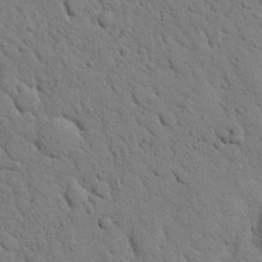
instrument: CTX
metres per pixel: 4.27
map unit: Nhu
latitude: 22.2900
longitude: -76.7435
